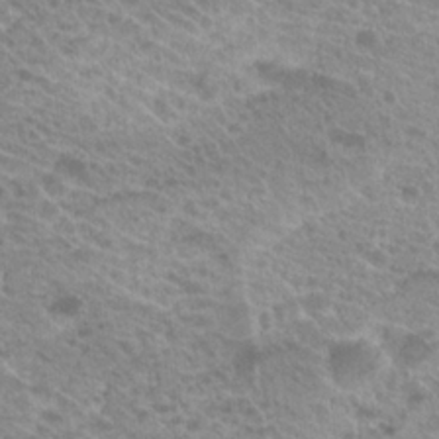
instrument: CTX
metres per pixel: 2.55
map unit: Hto
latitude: 21.4049
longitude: -38.2711
